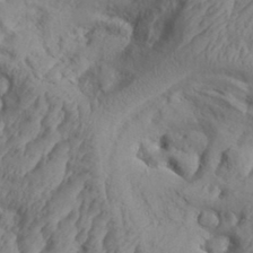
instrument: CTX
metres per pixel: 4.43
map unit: Aa
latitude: 34.4979
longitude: -136.4223
